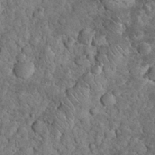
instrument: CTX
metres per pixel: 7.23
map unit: eHh
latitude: 33.5182
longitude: -65.4237
